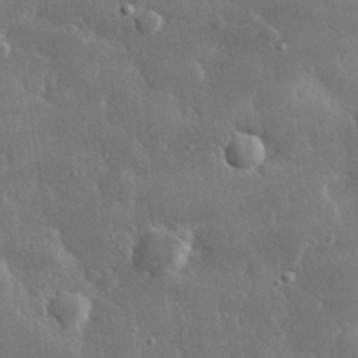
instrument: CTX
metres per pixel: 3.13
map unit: lHvf
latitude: 31.6316
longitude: -90.7624
